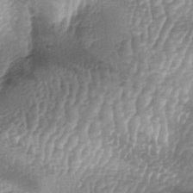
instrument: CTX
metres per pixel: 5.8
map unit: lAa
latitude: -5.8611
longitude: -128.2711
